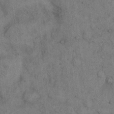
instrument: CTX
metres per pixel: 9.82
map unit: eHh
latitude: 15.2915
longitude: -62.8947
